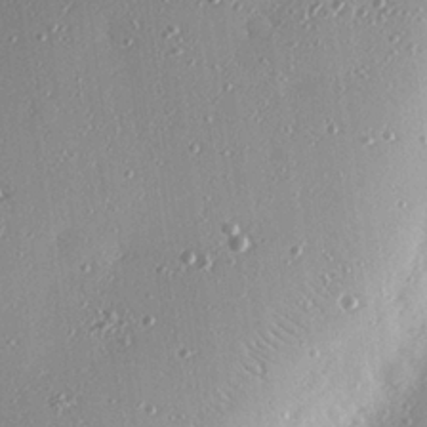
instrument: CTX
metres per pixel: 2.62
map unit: eHh
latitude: 24.7246
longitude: -88.9514
